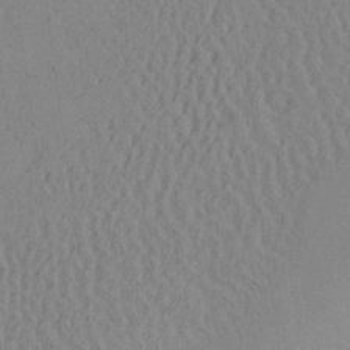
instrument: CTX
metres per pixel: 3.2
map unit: Aa
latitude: 25.1970
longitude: -132.7057
